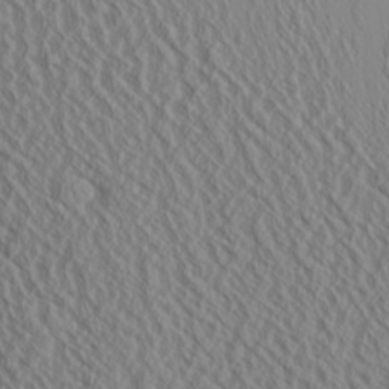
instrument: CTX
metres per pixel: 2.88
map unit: Aa
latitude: 24.3845
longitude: -135.5938
